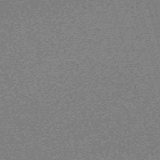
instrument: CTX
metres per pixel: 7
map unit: eHh
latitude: -62.0283
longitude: 51.8422
